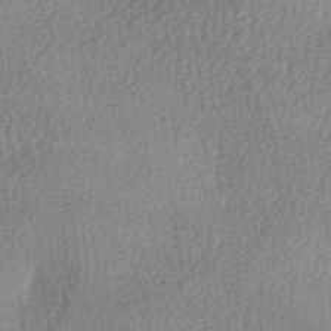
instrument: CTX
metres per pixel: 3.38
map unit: lAa
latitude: -4.0094
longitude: -121.3293
